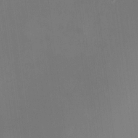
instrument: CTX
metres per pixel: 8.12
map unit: HNhu
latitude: 8.1011
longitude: 12.5574
